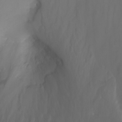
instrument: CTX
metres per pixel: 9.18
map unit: Nhu
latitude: -5.0108
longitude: -74.8569
